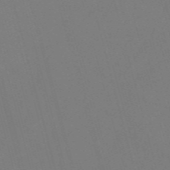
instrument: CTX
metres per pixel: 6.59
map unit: Nve
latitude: -58.2172
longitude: 62.0283
